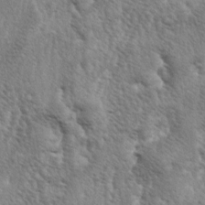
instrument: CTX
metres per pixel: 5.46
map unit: lAa
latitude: -5.1053
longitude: -125.6883
